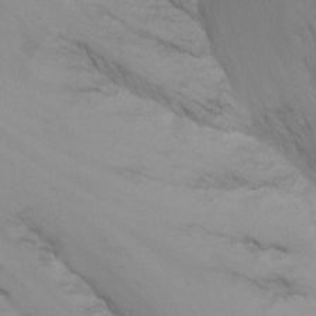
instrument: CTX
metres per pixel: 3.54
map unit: Nhu
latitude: -8.7274
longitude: -51.4615
